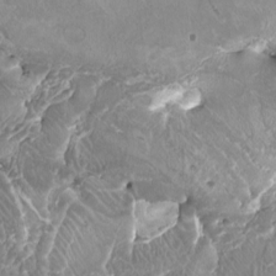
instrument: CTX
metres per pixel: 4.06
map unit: Nhu
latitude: -9.2565
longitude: -77.1403
